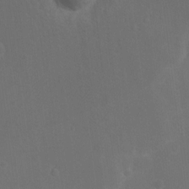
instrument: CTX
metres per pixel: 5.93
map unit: Nhu
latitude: 12.4790
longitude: -27.6316
